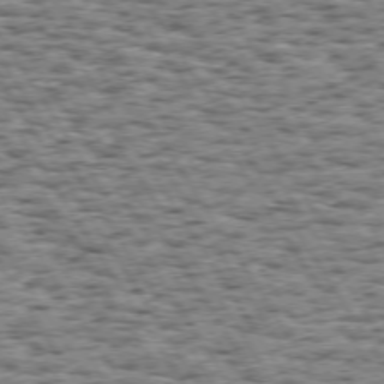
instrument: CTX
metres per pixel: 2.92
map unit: Hpe
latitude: 73.5749
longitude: -131.8584
